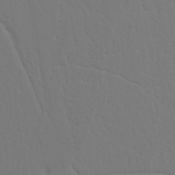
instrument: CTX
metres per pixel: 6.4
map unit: Nhu
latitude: 20.4979
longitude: -73.4616
